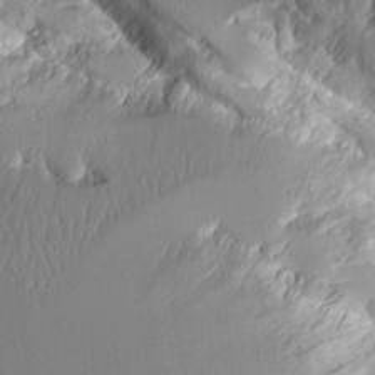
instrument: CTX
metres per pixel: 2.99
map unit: Aa
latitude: 10.3278
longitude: -126.4034
